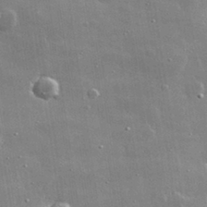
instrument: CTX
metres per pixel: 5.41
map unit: lHvf
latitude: 32.5546
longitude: -91.3293
